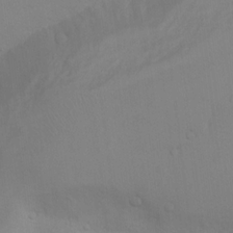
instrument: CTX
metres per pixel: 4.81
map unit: Nhu
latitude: 13.5938
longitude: -28.0633
